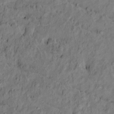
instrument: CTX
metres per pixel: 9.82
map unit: Htu
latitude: -10.1228
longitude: 177.1998
